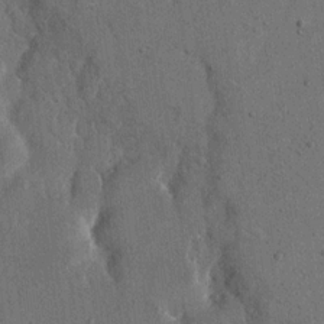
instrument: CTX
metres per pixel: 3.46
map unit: eHh
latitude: 15.8395
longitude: -68.0633
